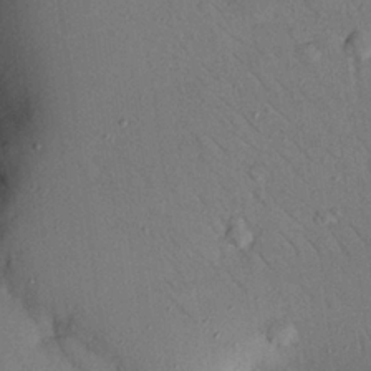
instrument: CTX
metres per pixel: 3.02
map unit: Nhu
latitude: 25.2159
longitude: -73.6505
